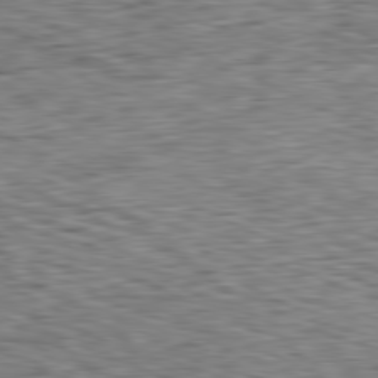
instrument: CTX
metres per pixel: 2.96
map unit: Ap
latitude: -81.0865
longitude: -71.7072
